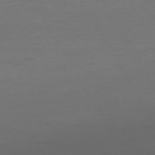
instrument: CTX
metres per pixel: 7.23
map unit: Ap
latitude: -75.0865
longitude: -69.1025
